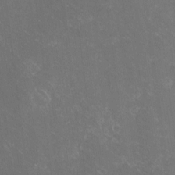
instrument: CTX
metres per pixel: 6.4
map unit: eHh
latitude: -10.5763
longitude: -65.5560
